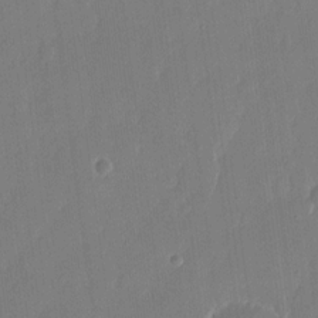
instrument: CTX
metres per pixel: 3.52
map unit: eHh
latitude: 13.9339
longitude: -71.0269
